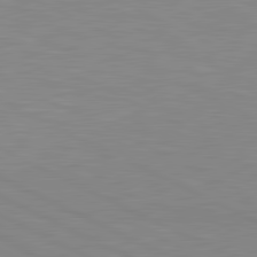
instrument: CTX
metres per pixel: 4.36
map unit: lApd
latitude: 81.2726
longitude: -172.2333
